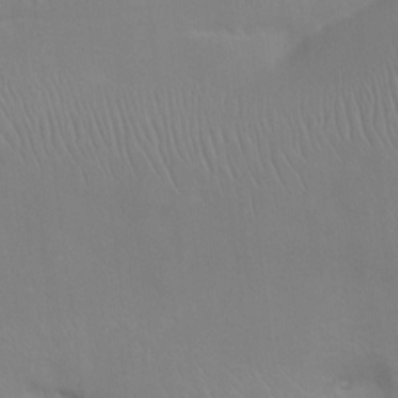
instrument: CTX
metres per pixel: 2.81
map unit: Ht
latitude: 0.7813
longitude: -35.9528
